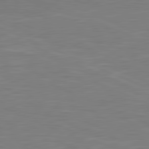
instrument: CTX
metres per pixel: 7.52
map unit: lApd
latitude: 81.6883
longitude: -170.7246
